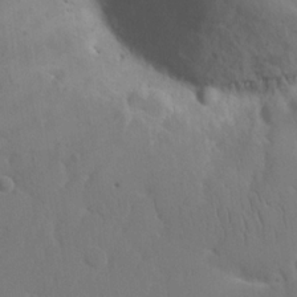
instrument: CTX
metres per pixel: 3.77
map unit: eHh
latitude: 18.6868
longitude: -67.2159
